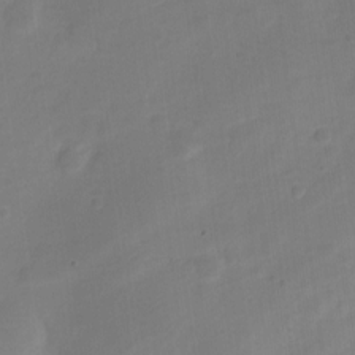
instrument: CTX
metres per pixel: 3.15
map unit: Nve
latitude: -21.0108
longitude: 107.7478
